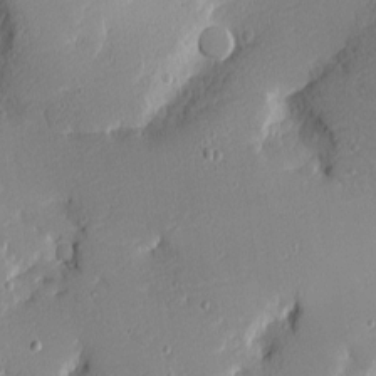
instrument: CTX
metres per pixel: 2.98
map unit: Nhu
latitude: -4.5007
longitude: -82.6679
